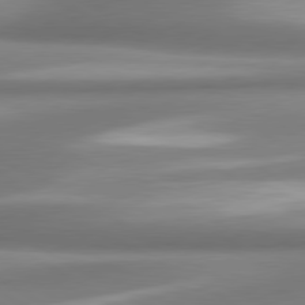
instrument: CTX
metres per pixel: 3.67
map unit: lApd
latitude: 80.1767
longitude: 178.6329
